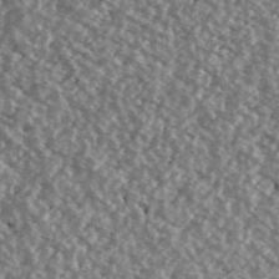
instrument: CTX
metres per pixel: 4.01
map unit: Ave
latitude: 39.4048
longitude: -111.6127
